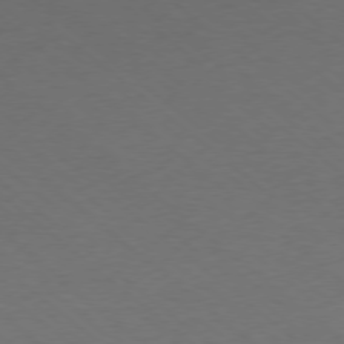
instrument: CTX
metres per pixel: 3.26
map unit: Ap
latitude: -78.0661
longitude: -96.4412
